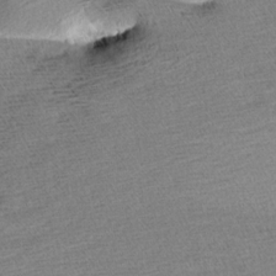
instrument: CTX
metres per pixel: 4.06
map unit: Aa
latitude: 6.9136
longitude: -137.1970
